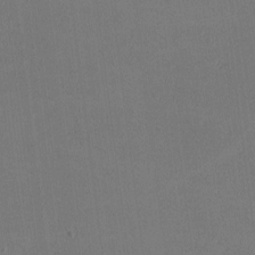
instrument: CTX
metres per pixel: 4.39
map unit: lHvf
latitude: -10.1417
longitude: -100.3845
